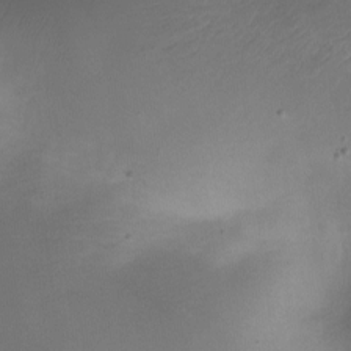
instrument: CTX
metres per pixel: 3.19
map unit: Nhe
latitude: -19.3699
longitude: 145.3510
